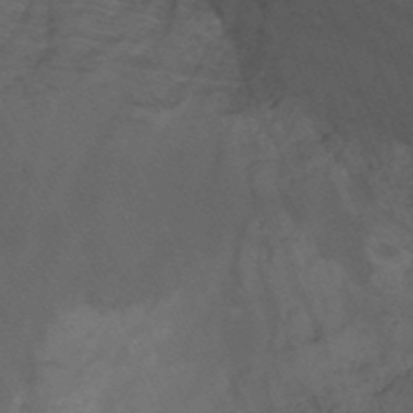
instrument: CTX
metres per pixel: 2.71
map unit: Nhu
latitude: -15.4077
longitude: -56.5545
